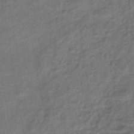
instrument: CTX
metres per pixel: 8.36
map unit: eHb
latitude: -43.1998
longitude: 84.1416
